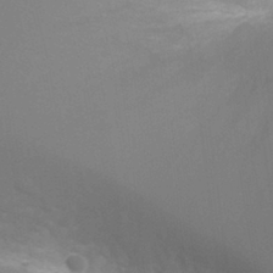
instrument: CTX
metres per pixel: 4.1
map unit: Ht
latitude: -3.1809
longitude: -27.0648
